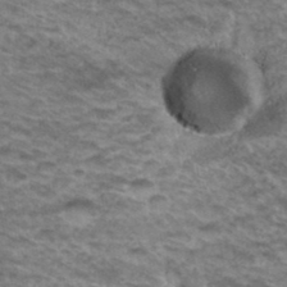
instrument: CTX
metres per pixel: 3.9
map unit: Hto
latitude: 36.6869
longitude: -42.8380
